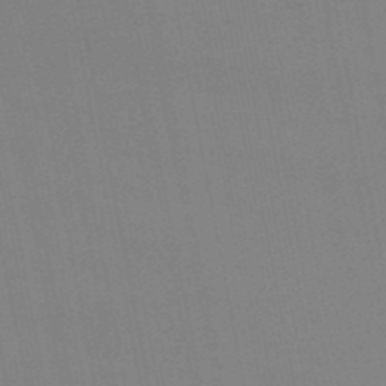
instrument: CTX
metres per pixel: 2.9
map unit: eHb
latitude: -50.2173
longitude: 67.9556
